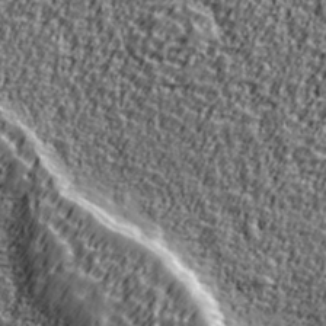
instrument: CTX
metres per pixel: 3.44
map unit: Ave
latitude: 41.5938
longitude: -112.1956
